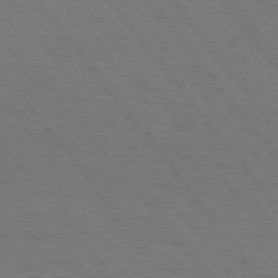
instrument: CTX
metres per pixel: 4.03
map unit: Hpe
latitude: 74.8569
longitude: -138.0444
